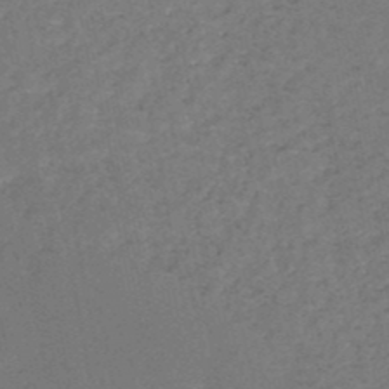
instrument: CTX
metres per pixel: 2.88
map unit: HNb
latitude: -50.3117
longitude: -52.6869
